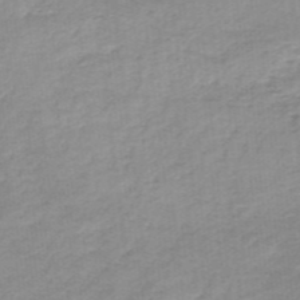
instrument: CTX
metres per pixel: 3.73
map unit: HNb
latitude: -34.4629
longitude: 59.7666
